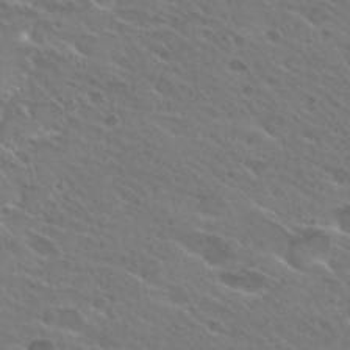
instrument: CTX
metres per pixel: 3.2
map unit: Hto
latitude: 25.0458
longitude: -38.1200
